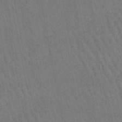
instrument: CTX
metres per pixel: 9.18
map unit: lHb
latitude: -46.8597
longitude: 76.9542
